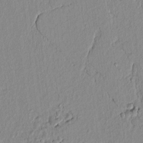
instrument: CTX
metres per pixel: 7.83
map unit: lAvf
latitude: 6.9514
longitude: 165.5210
